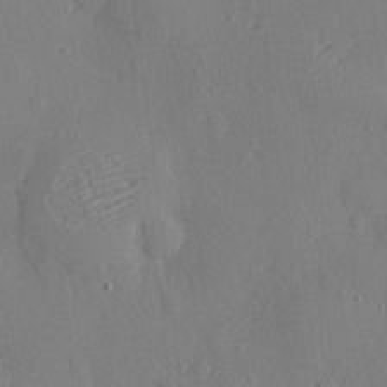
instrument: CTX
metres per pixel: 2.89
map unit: eHh
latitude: 4.0822
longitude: -74.9136
